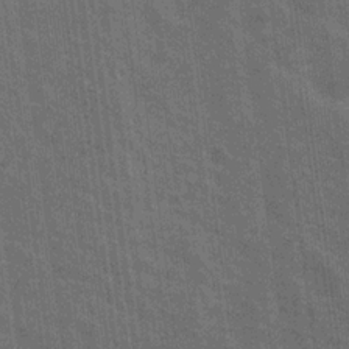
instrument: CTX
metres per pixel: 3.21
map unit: Nhu
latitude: 19.0269
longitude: -30.6869
